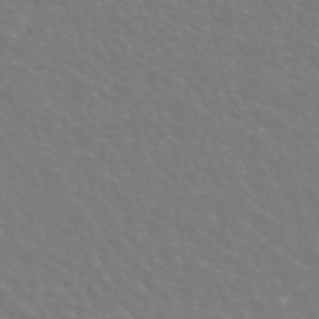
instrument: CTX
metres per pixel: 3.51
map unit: ANa
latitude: 43.1214
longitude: 23.1431
